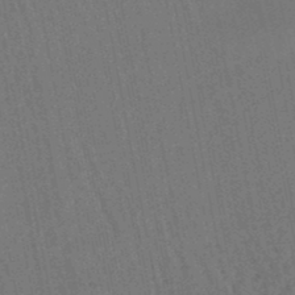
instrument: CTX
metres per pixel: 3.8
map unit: lHb
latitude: -46.8408
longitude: 77.0297
